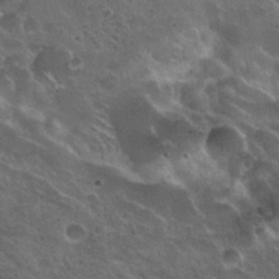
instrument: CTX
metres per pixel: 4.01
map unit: Nhu
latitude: 31.1404
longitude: -54.6490
